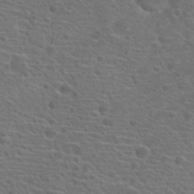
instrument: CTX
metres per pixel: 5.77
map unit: Hto
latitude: 19.3292
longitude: -42.3845
